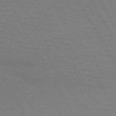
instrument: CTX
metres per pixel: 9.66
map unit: lApd
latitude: 71.8205
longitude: -55.6316
